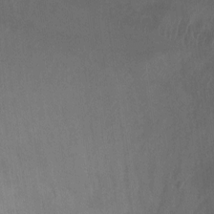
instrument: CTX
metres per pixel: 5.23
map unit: Ht
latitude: 0.9513
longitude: -32.5546
